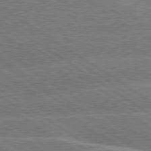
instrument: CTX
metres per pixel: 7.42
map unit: lApd
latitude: 79.8961
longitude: -145.3481
